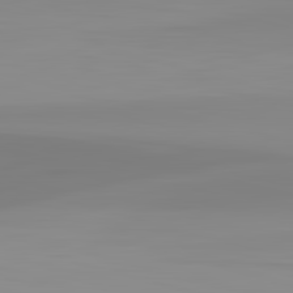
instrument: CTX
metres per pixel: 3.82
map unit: lApd
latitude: 83.3292
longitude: -134.9891
